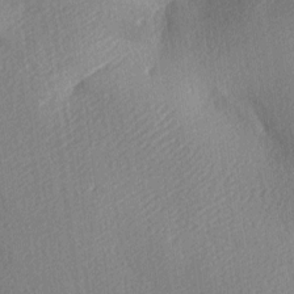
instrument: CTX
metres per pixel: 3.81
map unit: lAa
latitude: -9.1053
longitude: -127.4427
